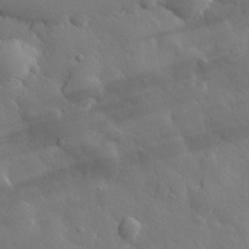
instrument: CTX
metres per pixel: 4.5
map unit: eHh
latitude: 29.0269
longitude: -78.7058
